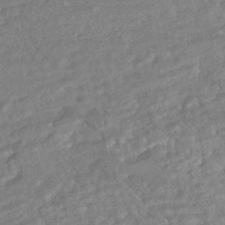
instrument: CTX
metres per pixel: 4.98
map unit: HNhu
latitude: -45.2376
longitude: 100.3873
